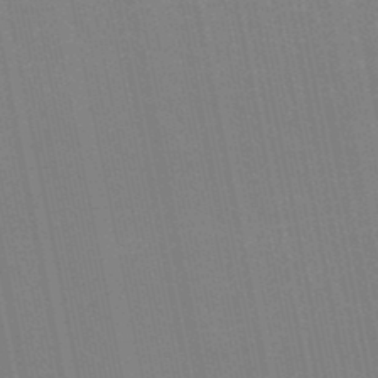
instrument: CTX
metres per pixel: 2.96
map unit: lHb
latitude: -47.4454
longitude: 78.2172
